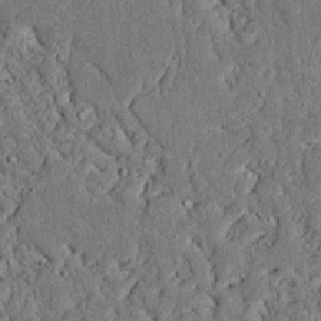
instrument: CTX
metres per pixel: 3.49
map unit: lAvf
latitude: 4.9892
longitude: 169.5210
